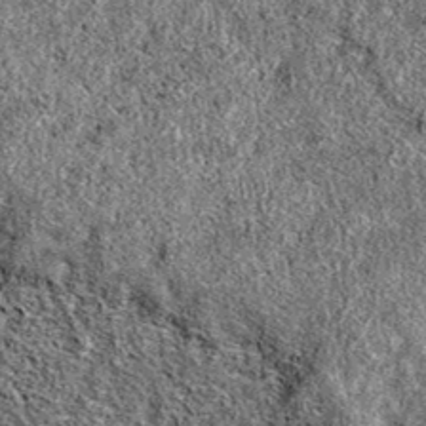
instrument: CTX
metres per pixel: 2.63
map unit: eAb
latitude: 37.1025
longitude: 105.4265
